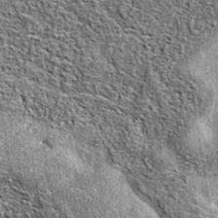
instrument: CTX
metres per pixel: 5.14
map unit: eAb
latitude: 37.1025
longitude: 105.8233
